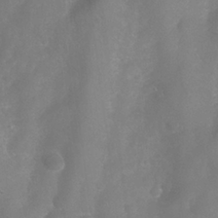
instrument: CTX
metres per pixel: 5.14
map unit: Nhu
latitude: 27.3671
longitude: -63.4805
